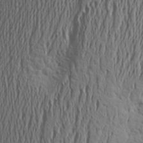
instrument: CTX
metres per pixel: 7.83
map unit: Aa
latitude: 24.1011
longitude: -147.1026
